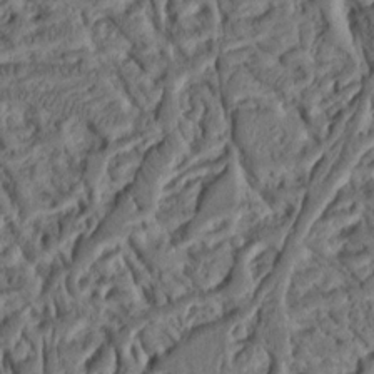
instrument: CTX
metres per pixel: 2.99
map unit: Ht
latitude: 10.1200
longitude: -75.5371
